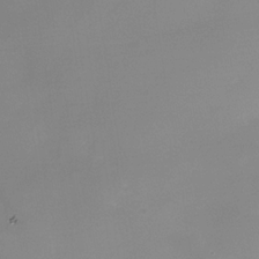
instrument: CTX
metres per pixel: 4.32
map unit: Nhe
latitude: -35.6533
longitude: -87.2348
